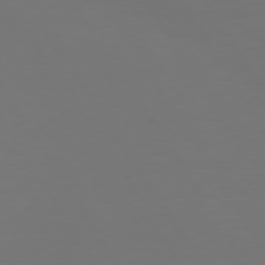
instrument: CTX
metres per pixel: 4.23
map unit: Hpe
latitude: 73.3293
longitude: -122.2522
